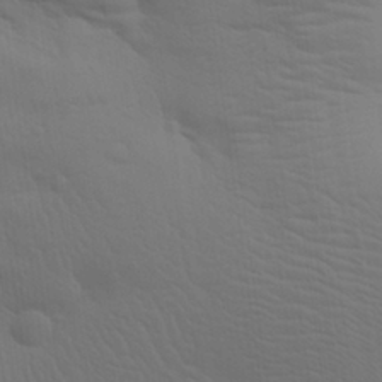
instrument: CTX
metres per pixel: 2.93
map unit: Aa
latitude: 27.9339
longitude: -139.1592
